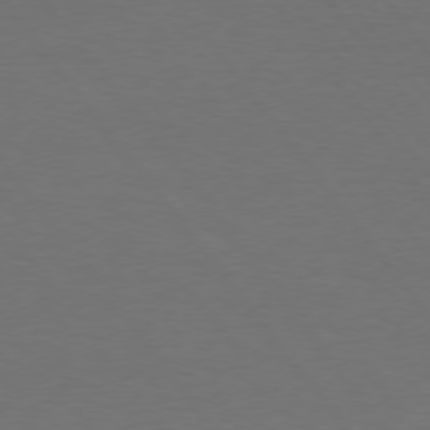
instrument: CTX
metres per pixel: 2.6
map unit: Hpe
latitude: 74.9136
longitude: -131.2726
